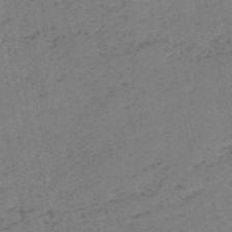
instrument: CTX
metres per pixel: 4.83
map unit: HNb
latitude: -55.4077
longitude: -43.2726
